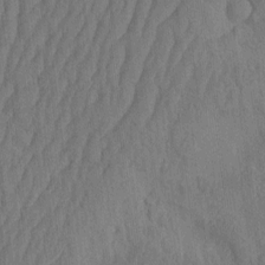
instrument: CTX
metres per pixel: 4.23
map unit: HNhu
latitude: -2.9352
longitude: 14.4062
